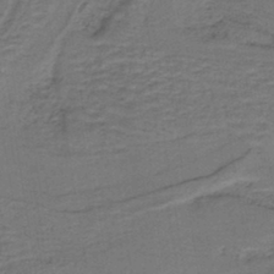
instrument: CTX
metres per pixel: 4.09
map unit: lHb
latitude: -42.0283
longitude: 53.3698
